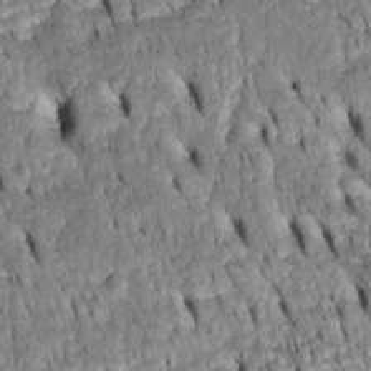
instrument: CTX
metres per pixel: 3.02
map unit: Htu
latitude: -4.1039
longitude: 152.2739
